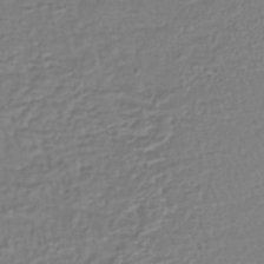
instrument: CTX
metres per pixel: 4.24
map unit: lHb
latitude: -40.5574
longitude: 61.1998
